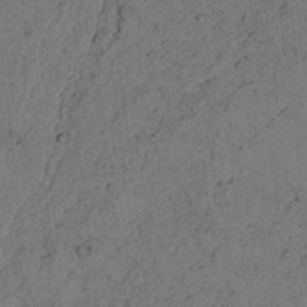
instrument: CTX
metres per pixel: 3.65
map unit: lAvf
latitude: 4.5735
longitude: 158.9730
